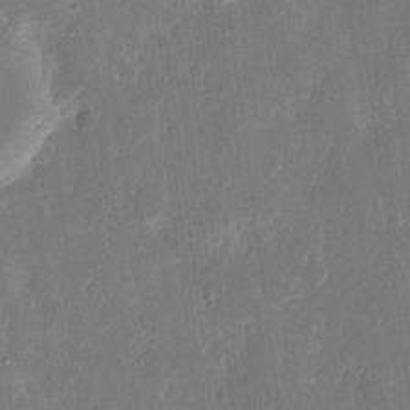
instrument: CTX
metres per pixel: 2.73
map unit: eHh
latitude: 12.4034
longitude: -72.9136
